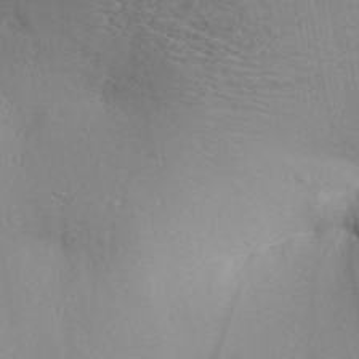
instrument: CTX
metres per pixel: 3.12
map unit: Aa
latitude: 29.1025
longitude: -138.8569
